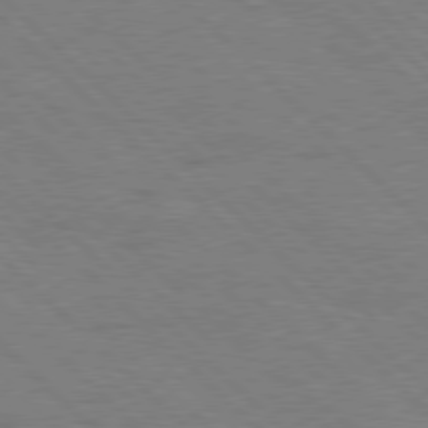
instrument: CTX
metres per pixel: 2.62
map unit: Hpe
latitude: 77.8016
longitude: -154.8191
